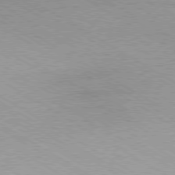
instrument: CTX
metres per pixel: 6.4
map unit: Ap
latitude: -80.1795
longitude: -81.5749
